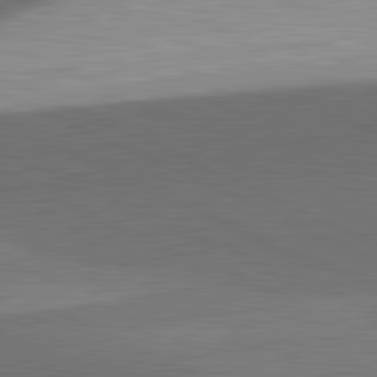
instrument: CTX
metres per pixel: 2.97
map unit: lApd
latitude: 81.7827
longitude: 139.9178
